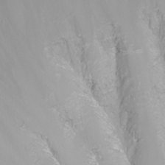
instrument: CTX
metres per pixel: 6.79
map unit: Nhu
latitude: -8.3495
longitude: -83.5749
